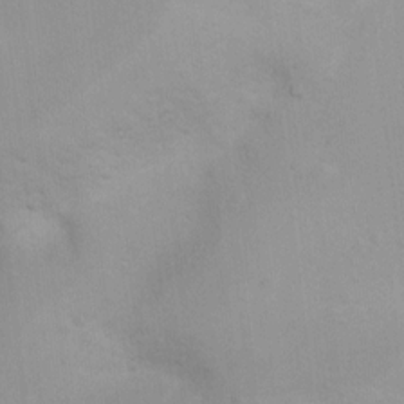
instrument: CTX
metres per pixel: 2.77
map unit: Ht
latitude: 5.3482
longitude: -28.8947
